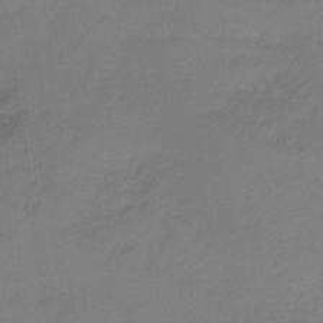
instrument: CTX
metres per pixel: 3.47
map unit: HNb
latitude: -37.0108
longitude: 53.4643
